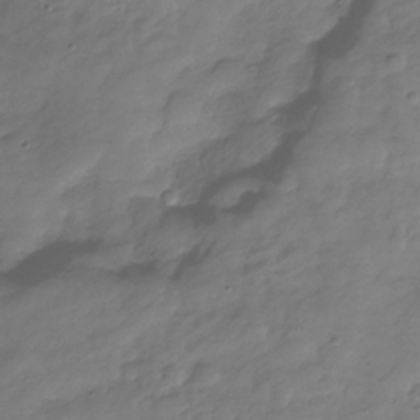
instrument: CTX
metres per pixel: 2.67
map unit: Hve
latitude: -31.2187
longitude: 91.1054
